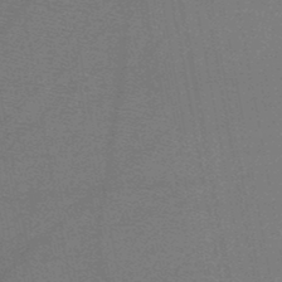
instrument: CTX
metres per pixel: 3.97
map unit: HNb
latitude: -47.0297
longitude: -39.6883
